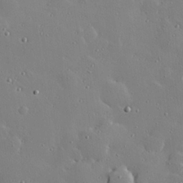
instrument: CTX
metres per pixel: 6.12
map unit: Hve
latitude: 26.5546
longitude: -92.5734
